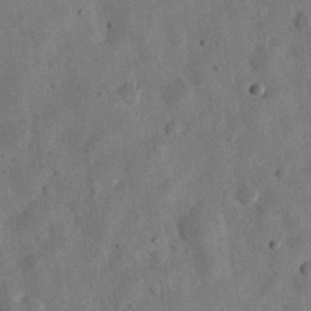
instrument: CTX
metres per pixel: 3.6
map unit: eHh
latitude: 31.5749
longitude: -75.9717
